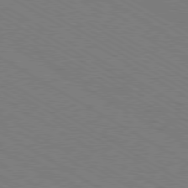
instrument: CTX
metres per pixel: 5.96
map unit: Hpe
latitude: -80.6330
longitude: 16.4818
